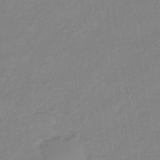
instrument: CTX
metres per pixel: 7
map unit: eHb
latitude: -44.6141
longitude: 86.2928
